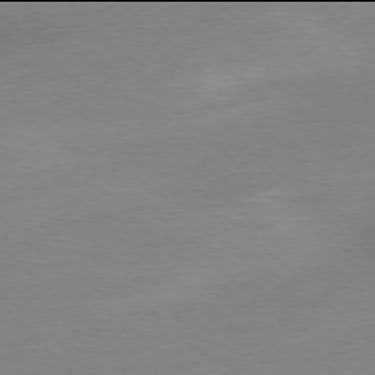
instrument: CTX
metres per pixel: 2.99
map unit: Ap
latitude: -78.0094
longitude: -62.3279
